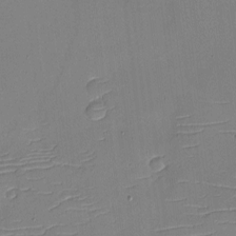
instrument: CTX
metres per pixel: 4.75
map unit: eHh
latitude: -4.1228
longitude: -79.9339
